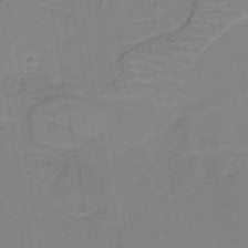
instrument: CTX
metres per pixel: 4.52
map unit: lHb
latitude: -40.6518
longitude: 52.8597
